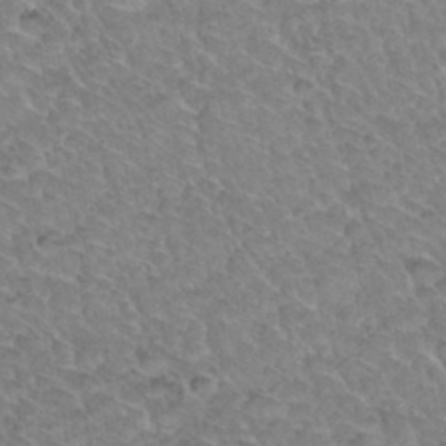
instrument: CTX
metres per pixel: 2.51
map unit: Hto
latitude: 34.5545
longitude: -48.1578
